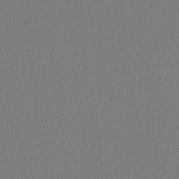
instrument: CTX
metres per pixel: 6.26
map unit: lAvf
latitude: 8.5735
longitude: 166.1795
